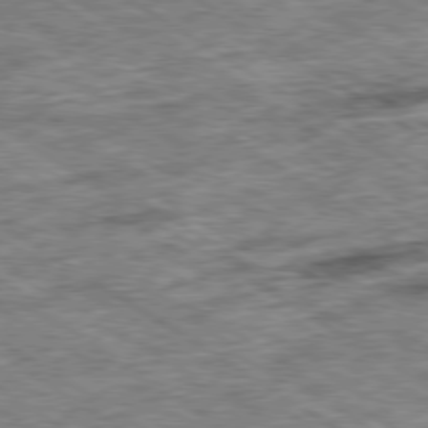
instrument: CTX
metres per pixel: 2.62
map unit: Ap
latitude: -79.9556
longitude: -75.0270
